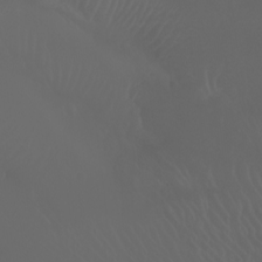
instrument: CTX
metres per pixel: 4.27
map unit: Nhu
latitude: -7.4643
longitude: -73.7450
